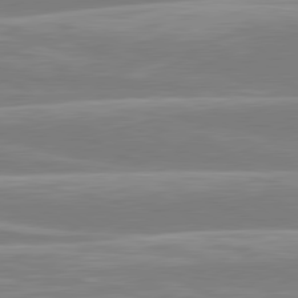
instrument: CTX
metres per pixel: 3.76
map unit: lApd
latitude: 80.8191
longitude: -134.2711
